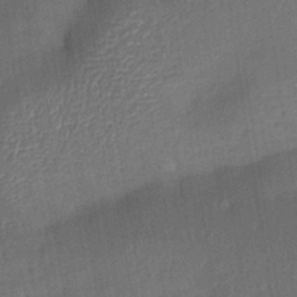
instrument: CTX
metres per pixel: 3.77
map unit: Aa
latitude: 14.9892
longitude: -148.0444
